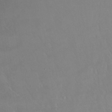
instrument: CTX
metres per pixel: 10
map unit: Hto
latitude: -14.4062
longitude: -43.7072
